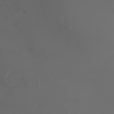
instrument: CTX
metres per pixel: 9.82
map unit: eHh
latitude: -3.3698
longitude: 20.0661
